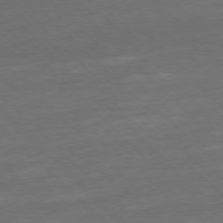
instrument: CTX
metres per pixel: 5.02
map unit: Ap
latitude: -77.4076
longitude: -64.9514
